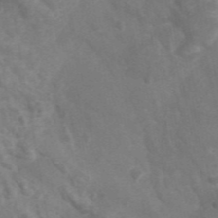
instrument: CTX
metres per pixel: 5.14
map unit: ANa
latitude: 45.5560
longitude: 26.8408
